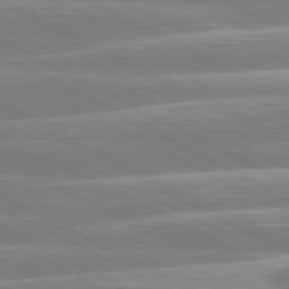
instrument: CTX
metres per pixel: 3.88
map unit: lApd
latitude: 80.7246
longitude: -134.8758
